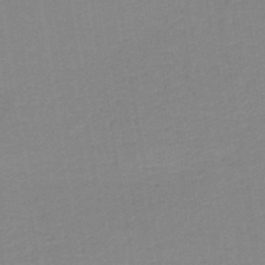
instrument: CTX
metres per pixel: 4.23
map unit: HNb
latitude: -49.7478
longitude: -48.8002
